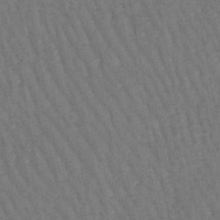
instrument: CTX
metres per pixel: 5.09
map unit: lHb
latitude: -46.9730
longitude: 76.9731
